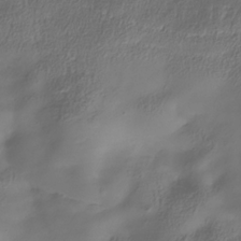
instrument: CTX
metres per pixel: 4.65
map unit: Hve
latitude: -31.5966
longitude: 94.1983
